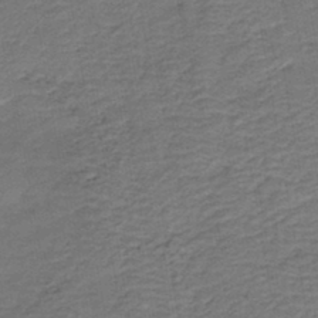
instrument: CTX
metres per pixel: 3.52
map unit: HNb
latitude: -42.5573
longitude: 50.8786
